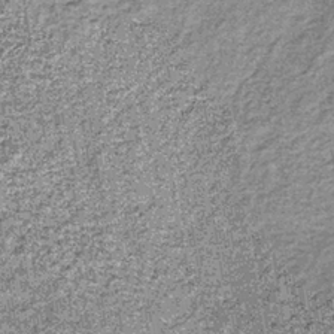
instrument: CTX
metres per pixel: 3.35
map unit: lHb
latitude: -37.1431
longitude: 64.8219
